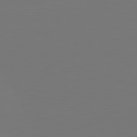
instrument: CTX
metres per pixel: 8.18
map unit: lApd
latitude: 82.0255
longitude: 144.8975
